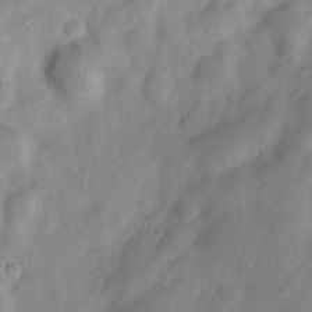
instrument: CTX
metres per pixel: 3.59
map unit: Nve
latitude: -22.1984
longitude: 106.6330
